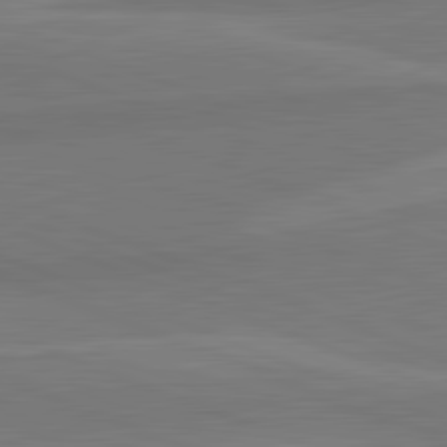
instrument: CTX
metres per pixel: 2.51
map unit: lApd
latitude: 82.3467
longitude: 137.5588
